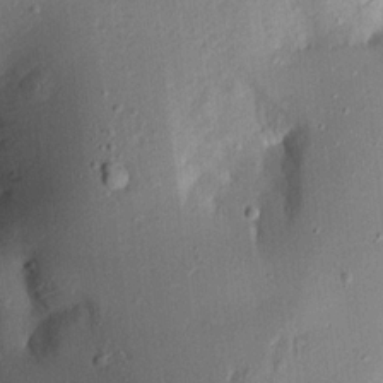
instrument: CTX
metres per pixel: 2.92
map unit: Aa
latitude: 17.1403
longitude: -148.3656
